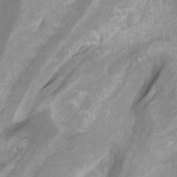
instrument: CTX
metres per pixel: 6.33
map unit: Ht
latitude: -4.3306
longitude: -62.3090
